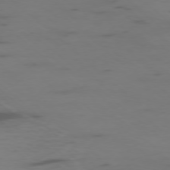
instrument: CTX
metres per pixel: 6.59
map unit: Ap
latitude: -77.0109
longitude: -67.1025
